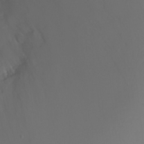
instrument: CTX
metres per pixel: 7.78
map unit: Ht
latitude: -2.8407
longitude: -27.1592
